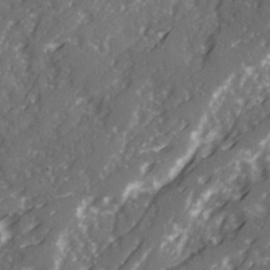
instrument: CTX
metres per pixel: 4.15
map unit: Ave
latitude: 21.1781
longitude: -131.6316
